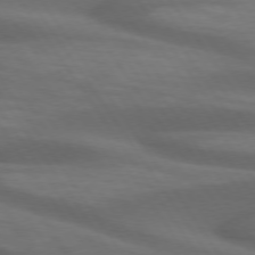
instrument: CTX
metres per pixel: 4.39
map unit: lApd
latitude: 74.1767
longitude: -52.6302
